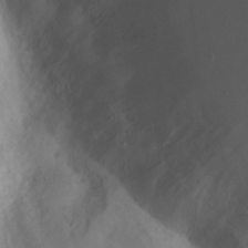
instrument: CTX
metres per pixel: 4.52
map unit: Nve
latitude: -22.9164
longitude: 106.5385
